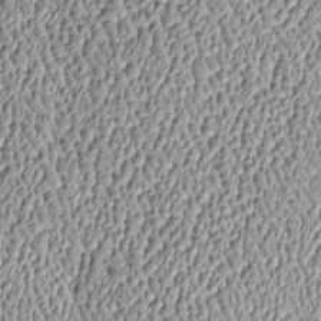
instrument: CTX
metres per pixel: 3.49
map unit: Htu
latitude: -6.3306
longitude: 156.8030
